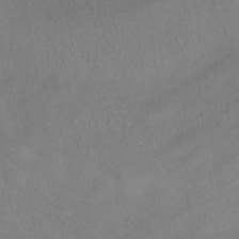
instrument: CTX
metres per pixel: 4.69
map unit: HNhu
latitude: -40.7463
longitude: 101.5021
